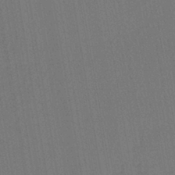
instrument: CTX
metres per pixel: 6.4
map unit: lHb
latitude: -42.1038
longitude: 60.9353
